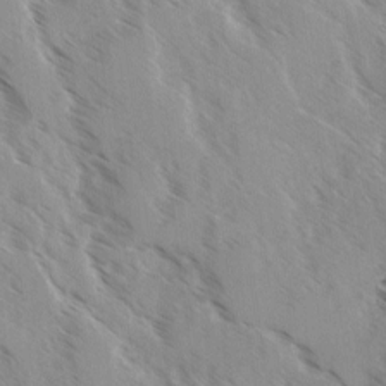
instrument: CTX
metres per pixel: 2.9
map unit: Ave
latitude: 0.3467
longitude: -110.8380
